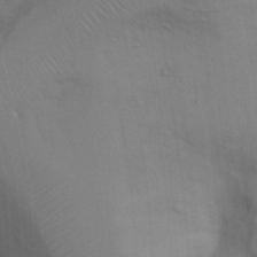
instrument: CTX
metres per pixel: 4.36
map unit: Nhu
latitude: 12.7813
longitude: -28.2144
